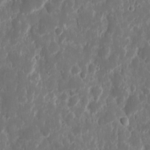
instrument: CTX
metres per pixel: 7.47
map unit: eHh
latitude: 11.9717
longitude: -72.1956
